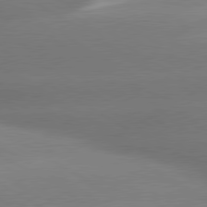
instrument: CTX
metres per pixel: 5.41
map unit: lApd
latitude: 80.2145
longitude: -149.6694
